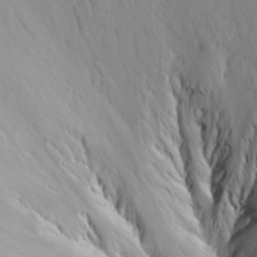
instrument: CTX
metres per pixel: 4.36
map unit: Aa
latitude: 22.9703
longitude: -144.1767
